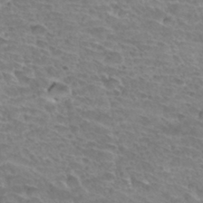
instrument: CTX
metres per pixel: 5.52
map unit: Hto
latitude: 34.1766
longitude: -44.6301
